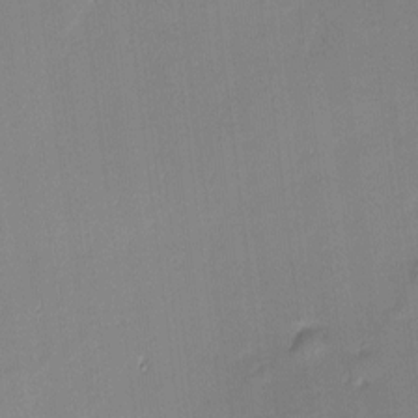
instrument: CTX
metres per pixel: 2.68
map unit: eHh
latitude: -2.8030
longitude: -81.7827
